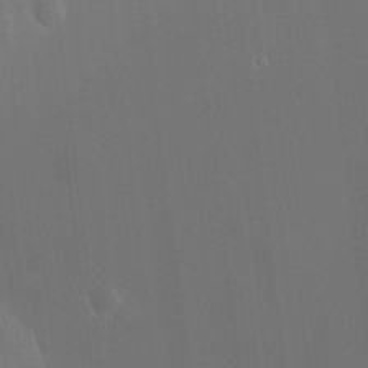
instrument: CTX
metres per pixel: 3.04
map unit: HNhu
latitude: 11.0836
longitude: 10.4062
